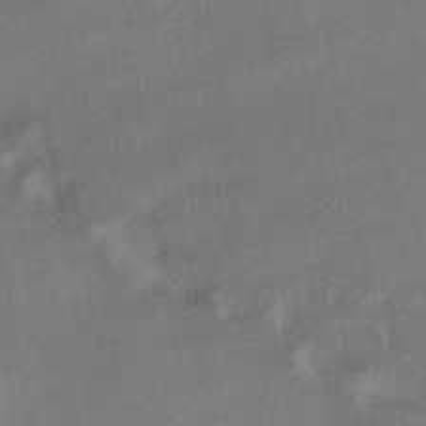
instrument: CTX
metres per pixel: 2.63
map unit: HNhu
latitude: -39.9745
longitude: 96.4440
